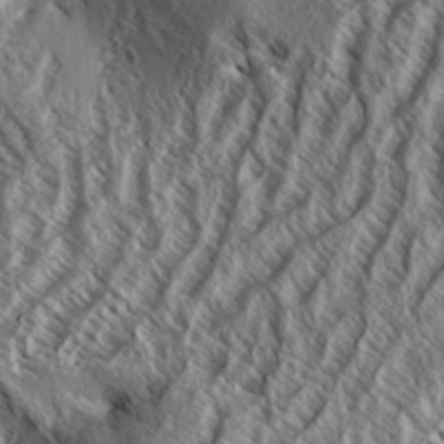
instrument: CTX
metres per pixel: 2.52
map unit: Aa
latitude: 33.7072
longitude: -137.7261
